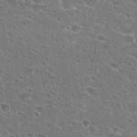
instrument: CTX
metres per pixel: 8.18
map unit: Hto
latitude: 26.0444
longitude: -46.0822
